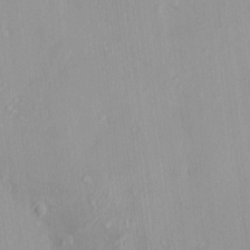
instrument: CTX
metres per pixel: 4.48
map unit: HNhu
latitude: 5.2915
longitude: 2.9163
